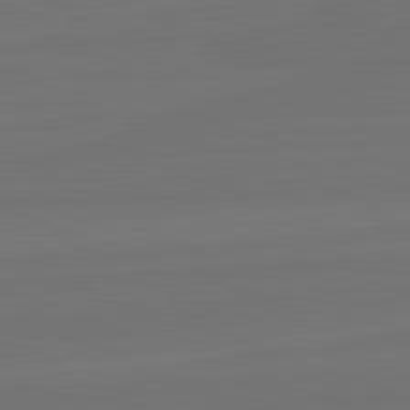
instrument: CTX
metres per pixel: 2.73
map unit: lApd
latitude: 82.6868
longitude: 164.6519
